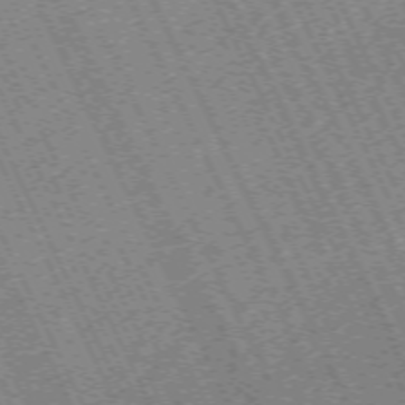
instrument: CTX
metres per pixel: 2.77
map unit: Hpe
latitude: -70.9542
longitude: 10.0661
